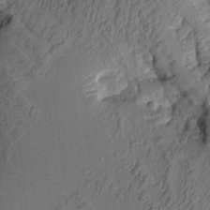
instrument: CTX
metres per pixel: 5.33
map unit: Aa
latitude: 9.3482
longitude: -127.7261
